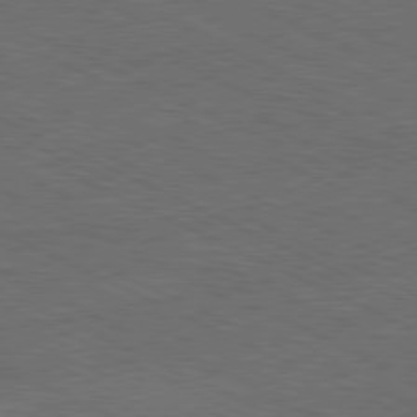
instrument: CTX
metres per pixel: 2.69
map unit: Hpe
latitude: -81.8234
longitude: 18.1039
